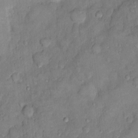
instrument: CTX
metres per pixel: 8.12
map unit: Nhu
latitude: 5.0836
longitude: -24.0633
